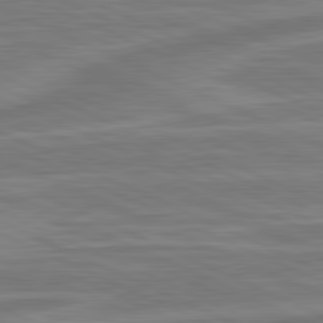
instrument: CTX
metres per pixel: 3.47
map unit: lApd
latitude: 81.4426
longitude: -175.3482
